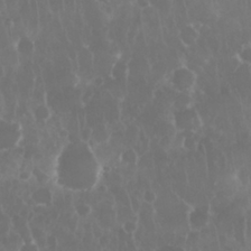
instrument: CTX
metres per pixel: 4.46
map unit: Nhu
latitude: 28.7057
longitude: -63.9717
